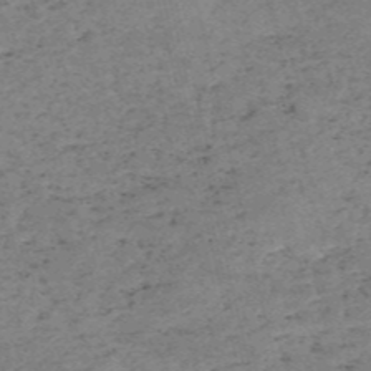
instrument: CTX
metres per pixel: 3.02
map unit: HNb
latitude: -54.8219
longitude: -42.4034
